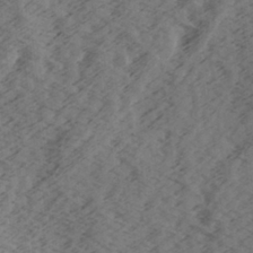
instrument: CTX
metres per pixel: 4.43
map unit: lAa
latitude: -7.1431
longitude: -123.7827
